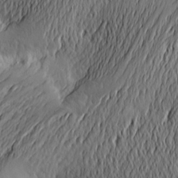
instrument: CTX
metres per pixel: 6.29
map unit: Htu
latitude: -2.1416
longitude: -177.1025
